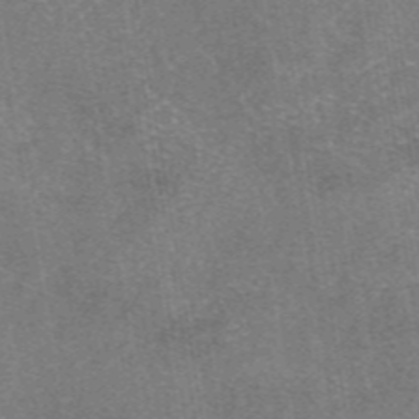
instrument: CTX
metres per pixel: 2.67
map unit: eAb
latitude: 47.2537
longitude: 102.7085
